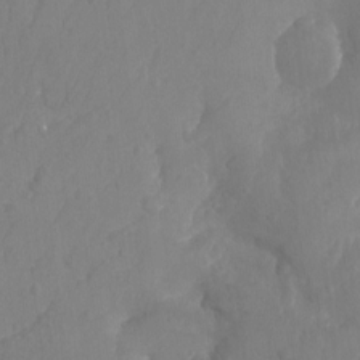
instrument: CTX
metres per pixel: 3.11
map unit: Aa
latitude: -12.8219
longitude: -67.4804
